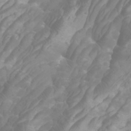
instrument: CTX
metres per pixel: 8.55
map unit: Htu
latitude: -5.8989
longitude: -76.4412
